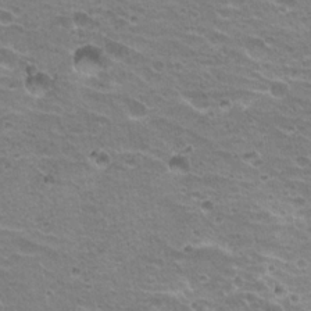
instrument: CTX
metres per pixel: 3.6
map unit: Hto
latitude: 20.6680
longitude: -32.2711
